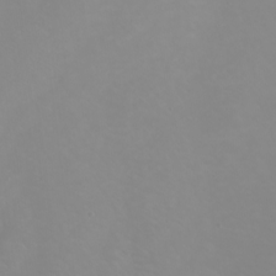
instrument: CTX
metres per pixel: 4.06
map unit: Htu
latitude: -6.2172
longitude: -71.8961
